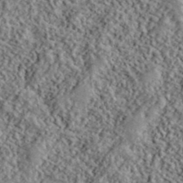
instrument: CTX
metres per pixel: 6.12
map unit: lHvf
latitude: 40.5356
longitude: -88.1389
